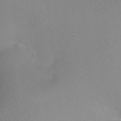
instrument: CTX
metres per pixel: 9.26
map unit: Ht
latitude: -4.1039
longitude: -25.0269
